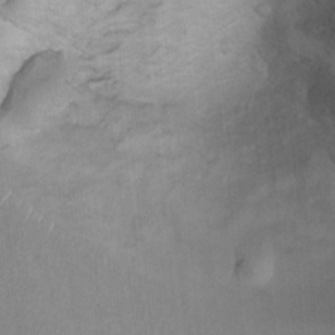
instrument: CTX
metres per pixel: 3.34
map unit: Hto
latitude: 8.4412
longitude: -30.5735
